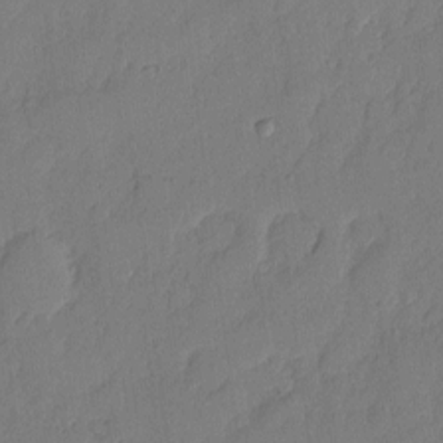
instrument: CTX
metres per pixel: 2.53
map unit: eHh
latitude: 5.0269
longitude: -75.7072
